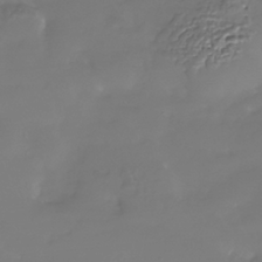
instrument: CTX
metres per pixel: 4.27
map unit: Nhe
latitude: -36.0850
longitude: -92.2900
